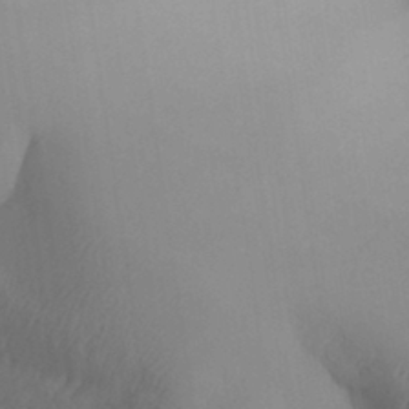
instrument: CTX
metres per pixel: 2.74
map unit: Aa
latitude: 32.2334
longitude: -141.3859
